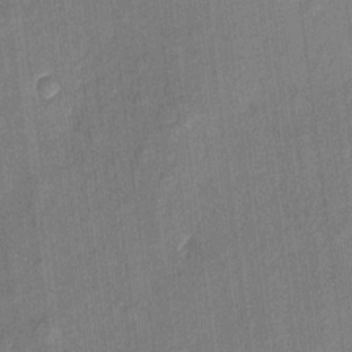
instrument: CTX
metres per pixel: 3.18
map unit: eHh
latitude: 4.5546
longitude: -74.2523
